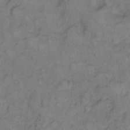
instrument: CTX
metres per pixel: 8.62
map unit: eHh
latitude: 9.1025
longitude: -62.2523
